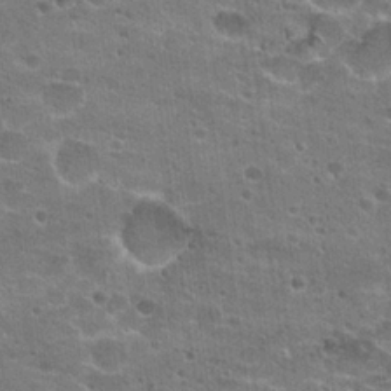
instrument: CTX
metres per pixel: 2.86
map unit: Hto
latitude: 22.7624
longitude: -42.9514
